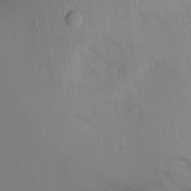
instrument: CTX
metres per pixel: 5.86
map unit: Aa
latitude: 21.0270
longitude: -143.0836
